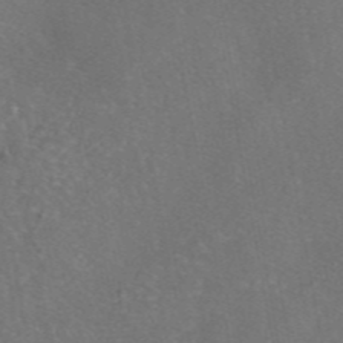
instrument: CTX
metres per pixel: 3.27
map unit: eAb
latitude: 46.7436
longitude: 110.1794
